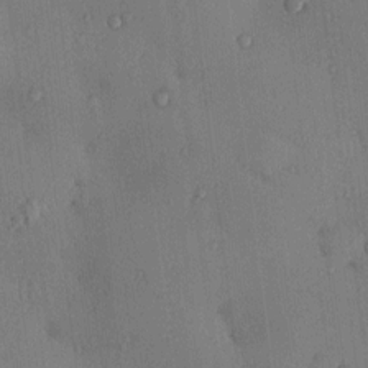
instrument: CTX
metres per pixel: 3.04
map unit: eHh
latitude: 0.4412
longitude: 17.6344
